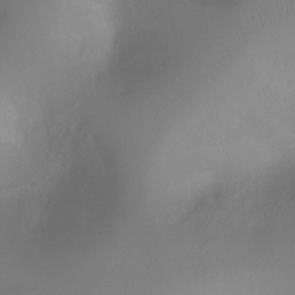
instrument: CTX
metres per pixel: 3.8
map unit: Ht
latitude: -11.5966
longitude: -45.7449
